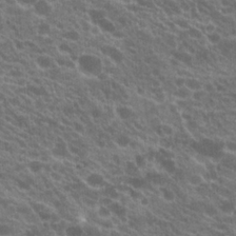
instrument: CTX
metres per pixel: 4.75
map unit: Hto
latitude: 20.6491
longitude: -35.3670
